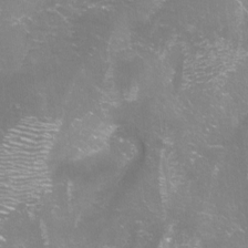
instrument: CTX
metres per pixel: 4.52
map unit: Aa
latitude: -8.9353
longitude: -71.9528
